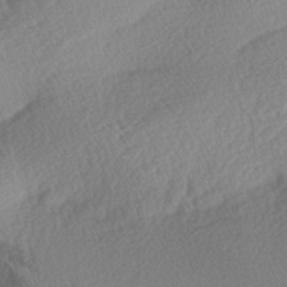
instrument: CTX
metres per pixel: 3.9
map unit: lAa
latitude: -3.1998
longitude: -127.4238
